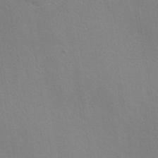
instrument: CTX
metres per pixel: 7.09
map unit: eAb
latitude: 45.1592
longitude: 113.2187
